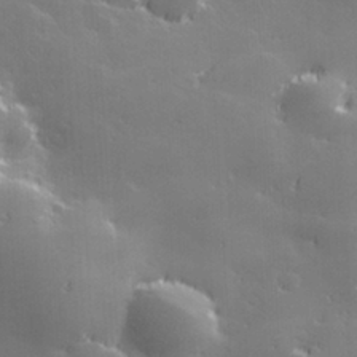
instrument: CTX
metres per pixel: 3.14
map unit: Hve
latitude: 28.3467
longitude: 144.6519
